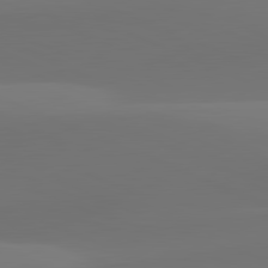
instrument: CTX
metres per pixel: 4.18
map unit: lApd
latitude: 81.8961
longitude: 128.0094
